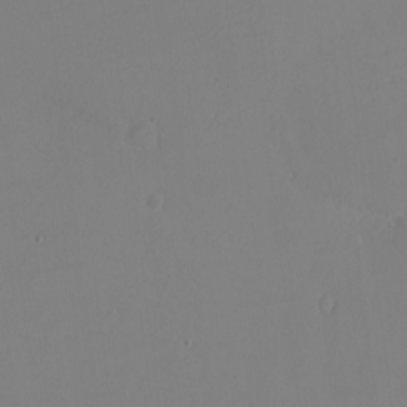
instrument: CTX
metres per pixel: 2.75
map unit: eHh
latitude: -6.3117
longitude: -80.5546
